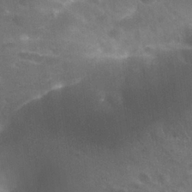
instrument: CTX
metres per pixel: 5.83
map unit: Nhu
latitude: 27.4049
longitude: -55.8772
